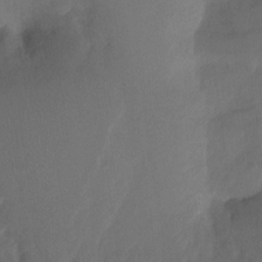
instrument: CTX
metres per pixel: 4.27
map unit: Ht
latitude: -10.9164
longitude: -34.4034
